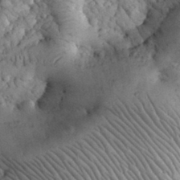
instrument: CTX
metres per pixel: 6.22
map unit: eHh
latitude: 32.5357
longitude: -65.4615
